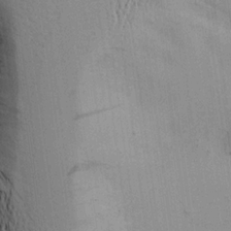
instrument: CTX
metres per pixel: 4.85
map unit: Aa
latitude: 20.2523
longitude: -144.3656
